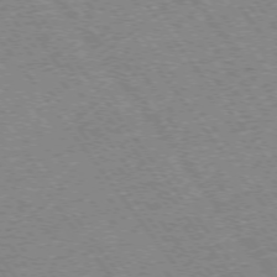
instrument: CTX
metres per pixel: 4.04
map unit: Ap
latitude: -75.2376
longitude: -87.9339
